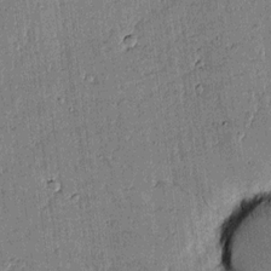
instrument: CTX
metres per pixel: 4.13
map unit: lAvf
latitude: 14.9892
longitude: -125.2725
